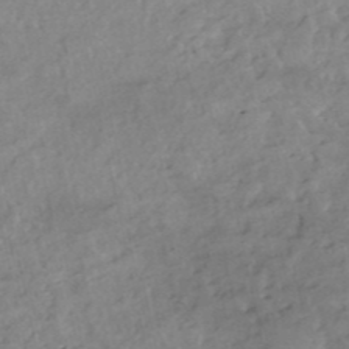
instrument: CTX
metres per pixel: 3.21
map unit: eHh
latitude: -52.2550
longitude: -24.2900
